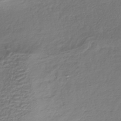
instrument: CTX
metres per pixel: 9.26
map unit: HNhu
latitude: -43.2564
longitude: 102.5574
